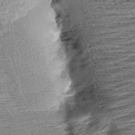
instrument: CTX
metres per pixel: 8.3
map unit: Aa
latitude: 8.5357
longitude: -139.9717
